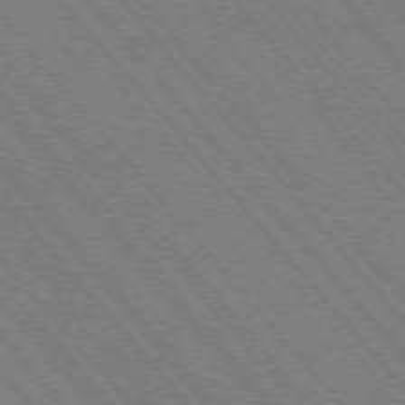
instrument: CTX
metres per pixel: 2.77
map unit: Hpe
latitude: -75.8801
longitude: -13.0270
